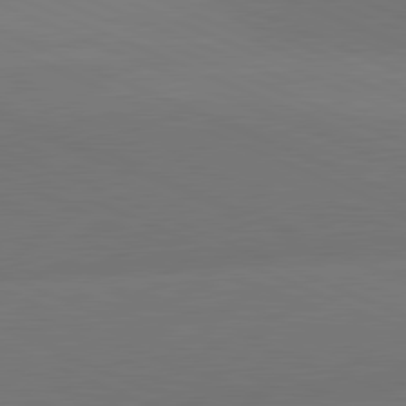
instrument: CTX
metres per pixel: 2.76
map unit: lApd
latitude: 81.5560
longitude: 136.5384
